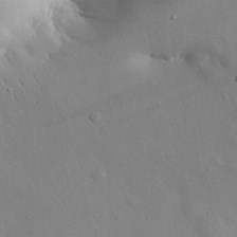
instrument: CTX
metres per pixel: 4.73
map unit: eHh
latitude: 30.6113
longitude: -80.7246
